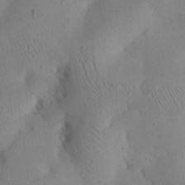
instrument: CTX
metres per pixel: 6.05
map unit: eHh
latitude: 24.8757
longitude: -70.5357
